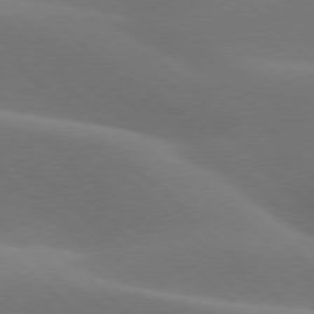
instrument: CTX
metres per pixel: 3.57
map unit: lApd
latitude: 77.4993
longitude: -51.7449
